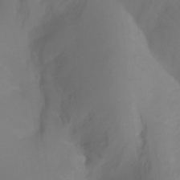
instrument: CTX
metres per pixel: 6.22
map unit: Nhu
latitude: -16.7464
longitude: -49.6127
